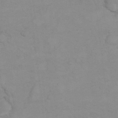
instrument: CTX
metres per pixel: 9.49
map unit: Hto
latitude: 7.8772
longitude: -36.0444
